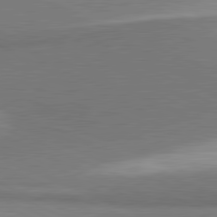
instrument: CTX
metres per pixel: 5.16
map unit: lApd
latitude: 81.4993
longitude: 160.2173
